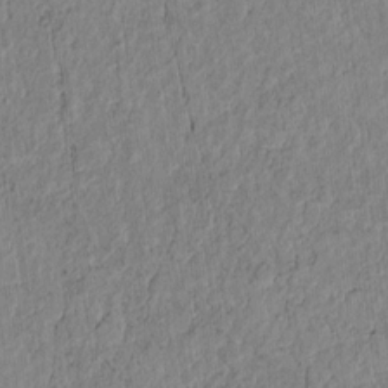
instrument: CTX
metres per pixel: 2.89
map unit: lAvf
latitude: 6.6490
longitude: 164.0094
